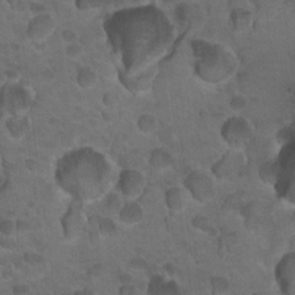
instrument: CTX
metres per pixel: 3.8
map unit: Nhu
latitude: 18.3278
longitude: -32.4412
